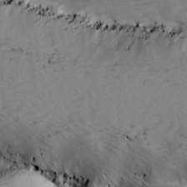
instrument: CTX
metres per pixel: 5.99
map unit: Ave
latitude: 14.9703
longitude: -103.2726
